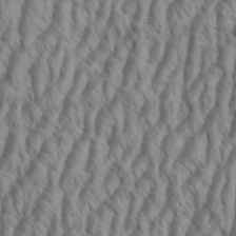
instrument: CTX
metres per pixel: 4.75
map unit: Aa
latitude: 34.1577
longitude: -138.4223
